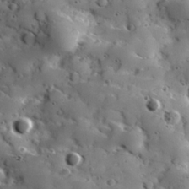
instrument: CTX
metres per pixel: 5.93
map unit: Hve
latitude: 24.5545
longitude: 146.9919
